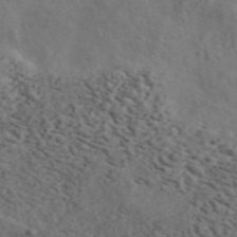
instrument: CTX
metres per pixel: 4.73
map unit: ANa
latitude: 49.8016
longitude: -80.9514
